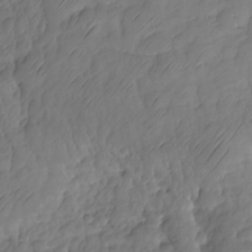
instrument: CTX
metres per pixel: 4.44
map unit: HNhu
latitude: -24.7841
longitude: 49.4644
